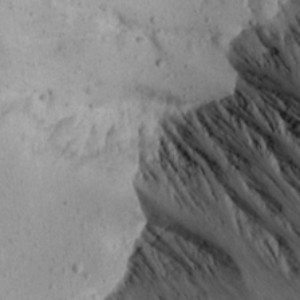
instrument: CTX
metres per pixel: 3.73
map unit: Aa
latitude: 13.2726
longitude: -141.9150
